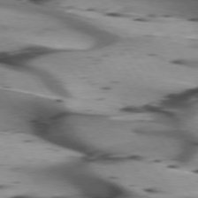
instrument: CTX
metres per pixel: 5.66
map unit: lApd
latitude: 75.2537
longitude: -64.4601
